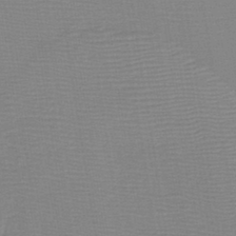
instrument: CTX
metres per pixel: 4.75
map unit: lHb
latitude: -41.1620
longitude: 53.1998
